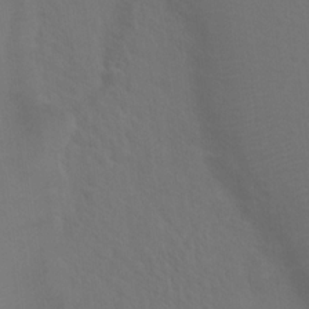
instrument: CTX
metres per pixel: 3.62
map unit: Hto
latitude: 19.1214
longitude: -39.9717
